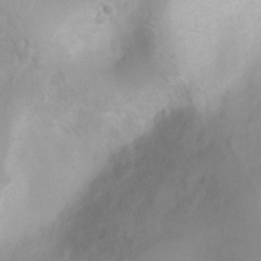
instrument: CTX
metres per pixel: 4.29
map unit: Ht
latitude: 3.9339
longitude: -22.0444
